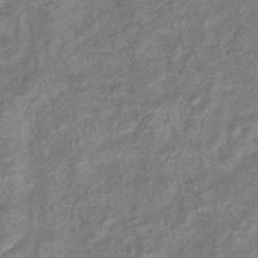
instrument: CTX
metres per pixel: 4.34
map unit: eHb
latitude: -39.8234
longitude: 79.3698
